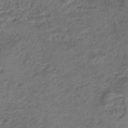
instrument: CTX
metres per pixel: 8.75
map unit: HNhu
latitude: -43.0486
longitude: 102.9920
